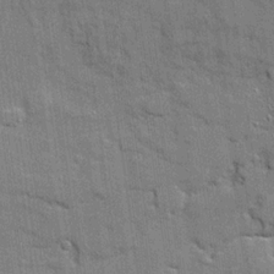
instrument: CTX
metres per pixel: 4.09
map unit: Ave
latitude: 20.4790
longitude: -128.9514
